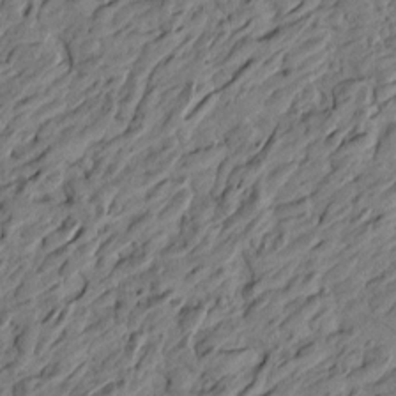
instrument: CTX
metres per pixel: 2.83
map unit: Htu
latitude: -3.5399
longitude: -179.8584
